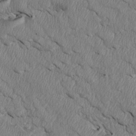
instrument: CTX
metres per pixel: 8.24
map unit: Htu
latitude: 4.1011
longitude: 152.2739
